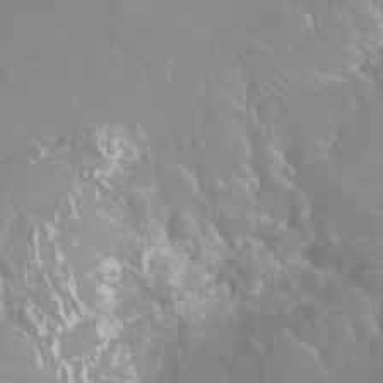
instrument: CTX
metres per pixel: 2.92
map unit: Htu
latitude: -5.1431
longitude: -72.7625
